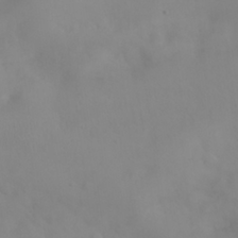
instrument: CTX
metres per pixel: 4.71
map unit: eHh
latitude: 24.9891
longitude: -64.2522
